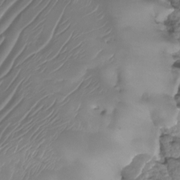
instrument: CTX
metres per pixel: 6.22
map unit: HNhu
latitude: -24.9731
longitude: 50.5952
